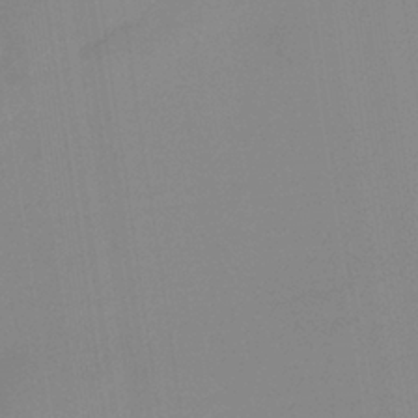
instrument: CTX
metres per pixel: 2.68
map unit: HNb
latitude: -36.1416
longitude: 54.8030
